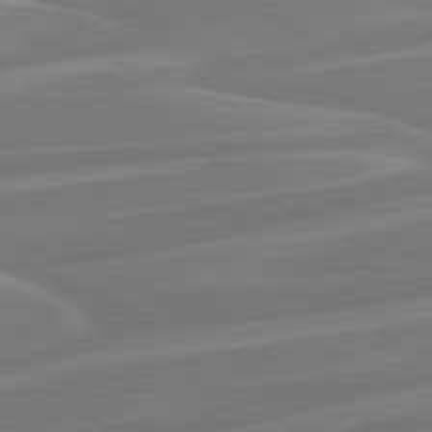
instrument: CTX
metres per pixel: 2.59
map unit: Hpe
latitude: 79.0459
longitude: -127.3671
